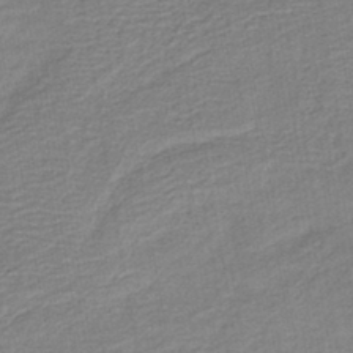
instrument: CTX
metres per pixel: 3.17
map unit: HNb
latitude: -41.2565
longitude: 50.7652
